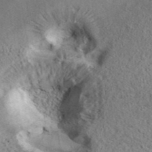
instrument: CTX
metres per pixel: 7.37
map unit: ANa
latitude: 40.4978
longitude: 18.1795
